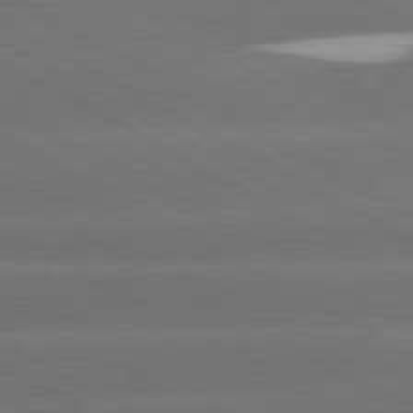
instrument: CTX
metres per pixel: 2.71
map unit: lApd
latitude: 80.7624
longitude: -146.6113
